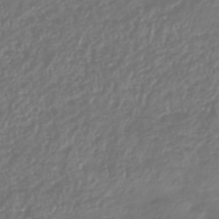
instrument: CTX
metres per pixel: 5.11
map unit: HNhu
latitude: -47.2754
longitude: 28.8219
